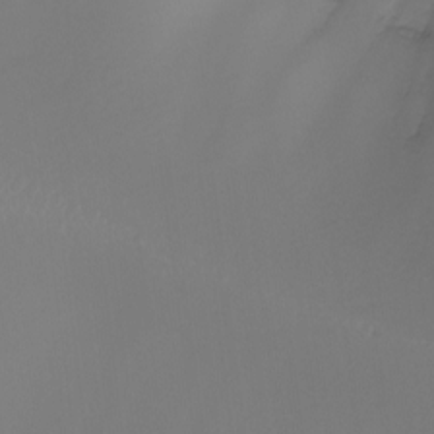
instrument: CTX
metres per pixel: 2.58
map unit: Nhu
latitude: -4.2928
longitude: -76.8947
